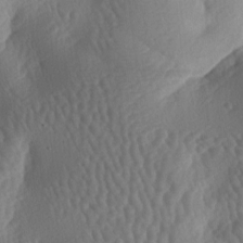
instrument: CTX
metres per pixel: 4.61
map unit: lAa
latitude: -6.7463
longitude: -128.2900
